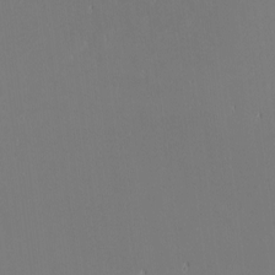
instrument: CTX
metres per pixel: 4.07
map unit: eHh
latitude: -3.1998
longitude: -83.9717
